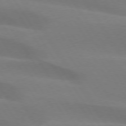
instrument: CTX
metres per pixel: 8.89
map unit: lApd
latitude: 75.0836
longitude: -66.5356
